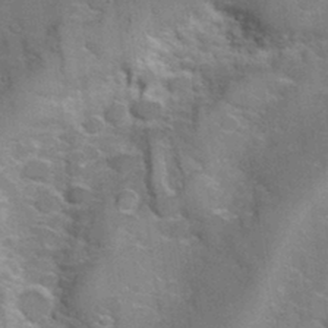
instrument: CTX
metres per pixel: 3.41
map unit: Hve
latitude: 31.5183
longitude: 151.9745
